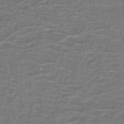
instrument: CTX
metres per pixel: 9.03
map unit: lHb
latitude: -43.7855
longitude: 54.6897
